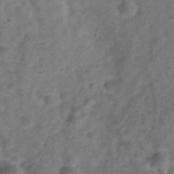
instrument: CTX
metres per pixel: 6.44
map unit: Hve
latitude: -33.5966
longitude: 89.5966
